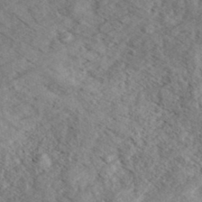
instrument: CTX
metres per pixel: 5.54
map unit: eHh
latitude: 35.9528
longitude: -139.5182
